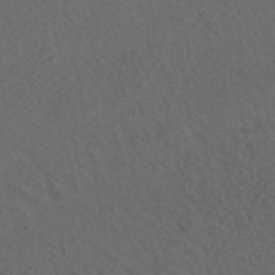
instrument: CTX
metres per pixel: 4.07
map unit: HNhu
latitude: -39.5966
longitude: 97.1431
